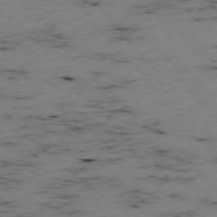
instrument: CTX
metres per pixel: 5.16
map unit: Ap
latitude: -76.2173
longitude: -61.2348
